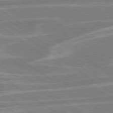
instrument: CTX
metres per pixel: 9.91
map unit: Hpe
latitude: 79.1781
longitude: -122.7057
